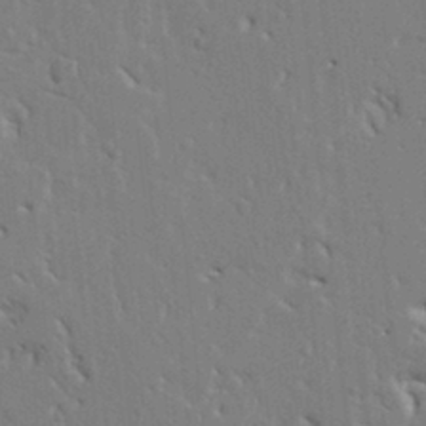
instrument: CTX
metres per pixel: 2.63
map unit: Ht
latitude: 8.9514
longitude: -76.8947
